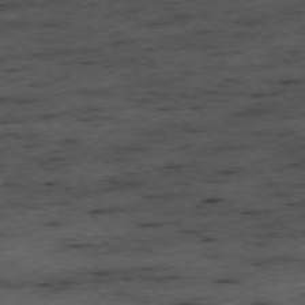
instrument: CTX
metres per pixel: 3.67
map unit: Ap
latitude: -76.3495
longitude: -87.4804
